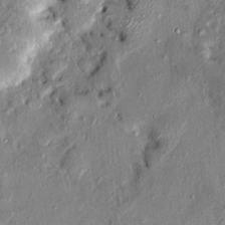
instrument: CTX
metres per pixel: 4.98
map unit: HNhu
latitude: 6.9892
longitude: 0.4818
